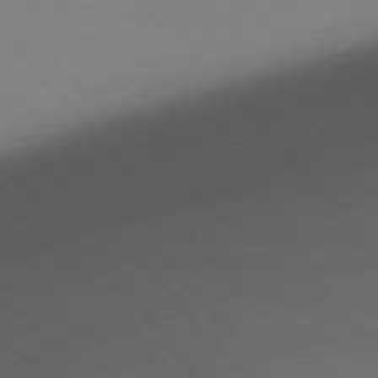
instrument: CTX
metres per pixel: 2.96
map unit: Ap
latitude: -76.5952
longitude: -72.2712
